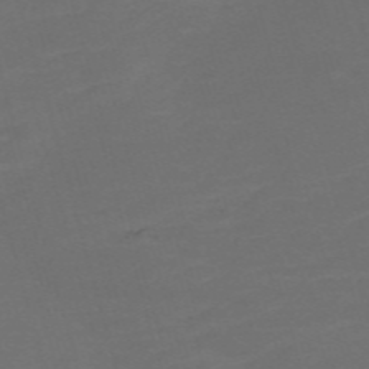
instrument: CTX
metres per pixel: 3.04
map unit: Nve
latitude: -59.5966
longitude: 58.6140
